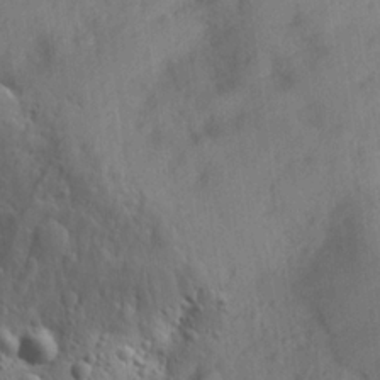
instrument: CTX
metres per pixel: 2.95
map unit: Ave
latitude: 21.9528
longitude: -137.7828
